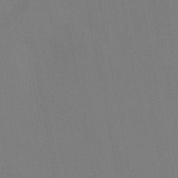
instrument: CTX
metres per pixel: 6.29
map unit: HNhu
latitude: 6.2145
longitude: 4.7463
